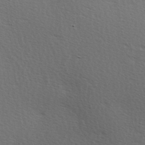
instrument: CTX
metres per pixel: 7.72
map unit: Hve
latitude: 2.1011
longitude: -123.4237
